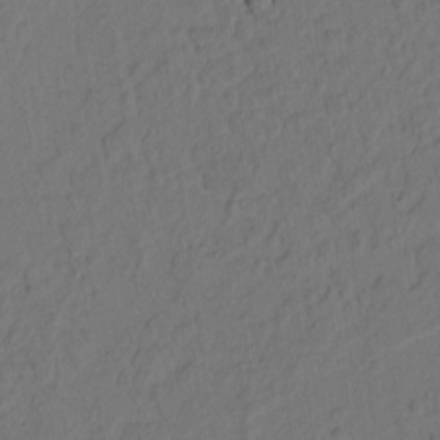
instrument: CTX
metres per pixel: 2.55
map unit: lAvf
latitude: 8.8758
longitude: 166.1606
